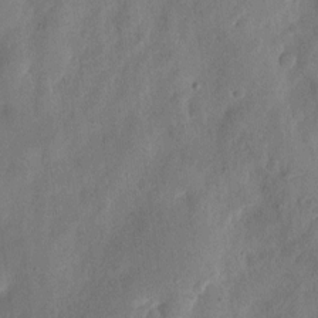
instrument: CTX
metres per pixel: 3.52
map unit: eHh
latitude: 6.9892
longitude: -71.8583
